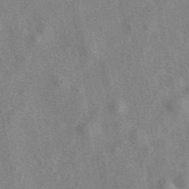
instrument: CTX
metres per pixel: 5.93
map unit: eAb
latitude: 41.8016
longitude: 110.6707
